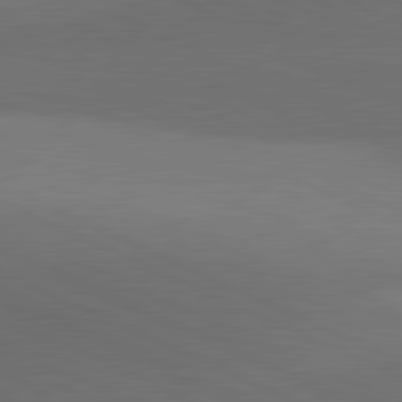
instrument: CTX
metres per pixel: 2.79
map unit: lApd
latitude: 81.4048
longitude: 138.8597
